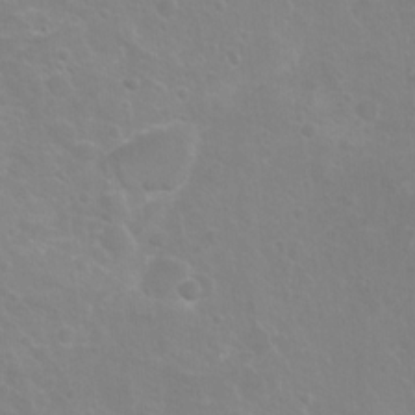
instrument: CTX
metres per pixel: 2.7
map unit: Nhu
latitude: 6.9325
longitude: -19.5182
